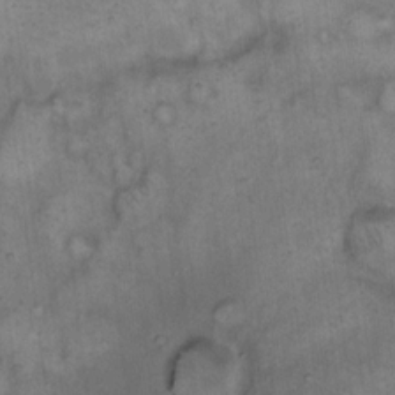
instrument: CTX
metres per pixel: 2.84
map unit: eHh
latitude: 14.4601
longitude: -64.4412
